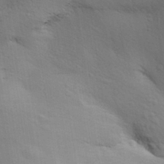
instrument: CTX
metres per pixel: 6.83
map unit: Aa
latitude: 30.9892
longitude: -144.9891
